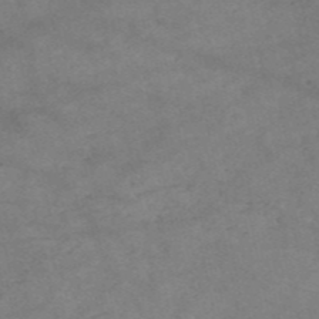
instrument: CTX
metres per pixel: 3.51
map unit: HNb
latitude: -54.1228
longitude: -41.6127
